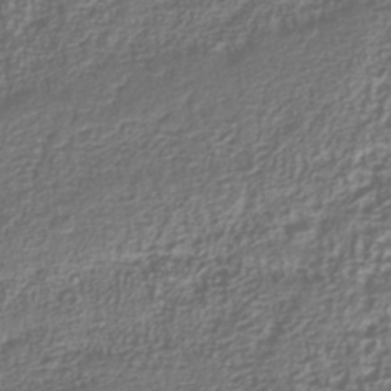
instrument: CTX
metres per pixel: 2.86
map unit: Nhu
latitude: -39.8234
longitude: -84.9325
